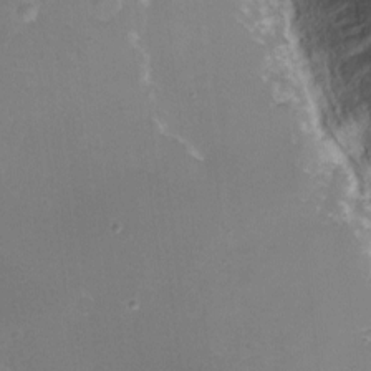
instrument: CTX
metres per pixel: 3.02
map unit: eHh
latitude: -10.9164
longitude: -64.9892
